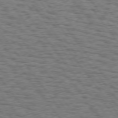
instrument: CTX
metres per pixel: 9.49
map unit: Hpe
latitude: 74.6679
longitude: -135.1214
